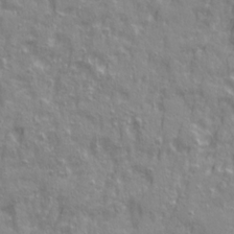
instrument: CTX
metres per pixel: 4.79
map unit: Ave
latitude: 22.2711
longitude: -132.9325
